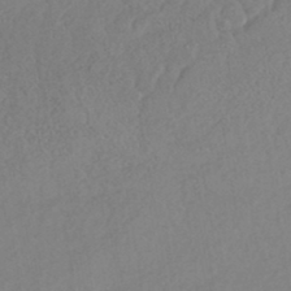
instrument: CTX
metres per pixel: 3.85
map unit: HNhu
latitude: -44.5574
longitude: 94.7463
